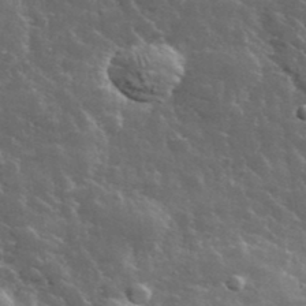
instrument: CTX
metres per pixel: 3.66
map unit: lHvf
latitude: 37.0270
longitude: -90.1767
